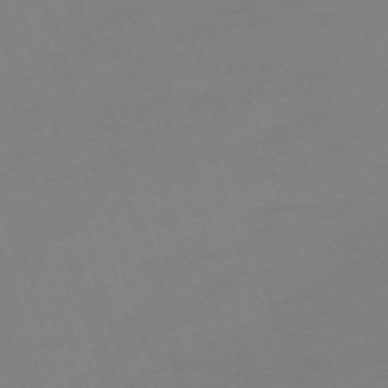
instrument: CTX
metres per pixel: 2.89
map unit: eHh
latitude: -62.4251
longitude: 49.1431
